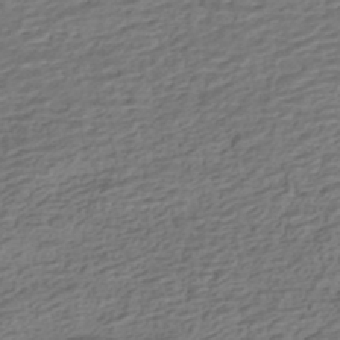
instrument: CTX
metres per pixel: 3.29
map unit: HNhu
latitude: -42.8408
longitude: 101.2187
